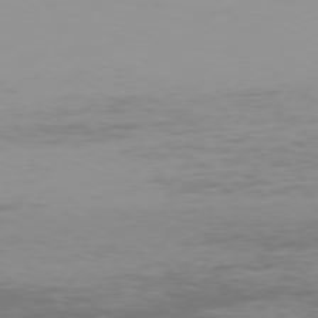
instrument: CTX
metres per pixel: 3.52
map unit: Hpe
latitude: 75.4993
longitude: -129.2348
